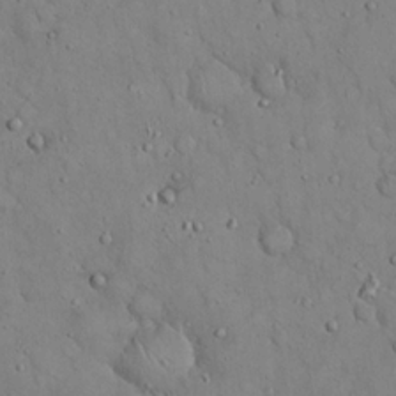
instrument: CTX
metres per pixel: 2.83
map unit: eHh
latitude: 19.7638
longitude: -60.3845
